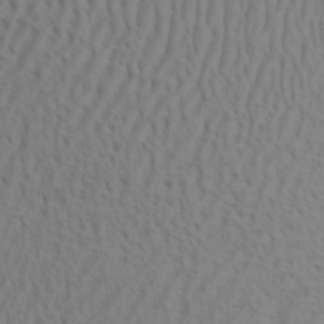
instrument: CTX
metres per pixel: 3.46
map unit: Aa
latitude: 31.1215
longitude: -140.2144
